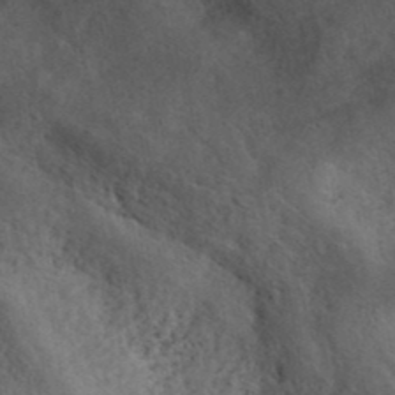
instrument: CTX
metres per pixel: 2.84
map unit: ANa
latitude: 40.2711
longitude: 17.6722
